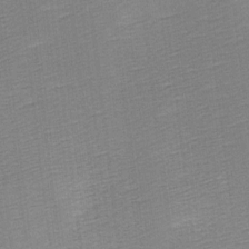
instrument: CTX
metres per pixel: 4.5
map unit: Ave
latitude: 9.9717
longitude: -106.8380
